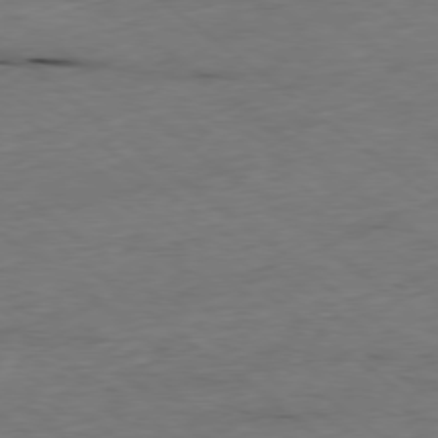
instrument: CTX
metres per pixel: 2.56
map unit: Ap
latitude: -78.7274
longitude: -90.6679
